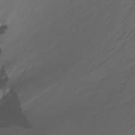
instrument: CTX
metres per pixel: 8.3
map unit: Aa
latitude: -12.8030
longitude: -68.6113
